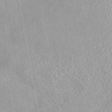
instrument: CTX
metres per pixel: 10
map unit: eAb
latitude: 44.0822
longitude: 114.3684
